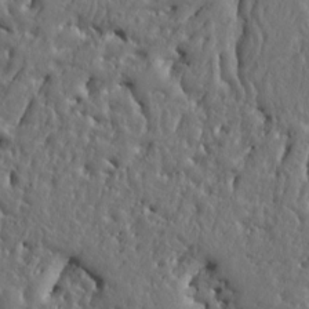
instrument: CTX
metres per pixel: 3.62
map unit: Ht
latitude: 10.2334
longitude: -76.7246
